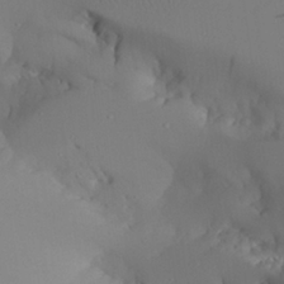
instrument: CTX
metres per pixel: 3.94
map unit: Aa
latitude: 26.1578
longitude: -128.5357
